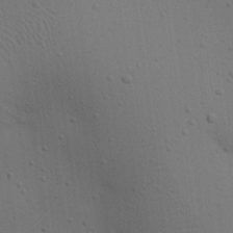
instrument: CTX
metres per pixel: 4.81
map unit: eHh
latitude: 24.8191
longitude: -71.4804
